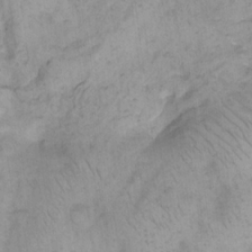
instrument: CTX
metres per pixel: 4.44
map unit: eHh
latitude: 14.9514
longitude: -66.1955
